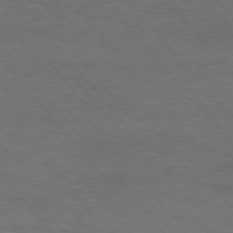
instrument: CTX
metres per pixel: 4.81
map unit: Hpe
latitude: 75.7828
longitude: -151.7260
